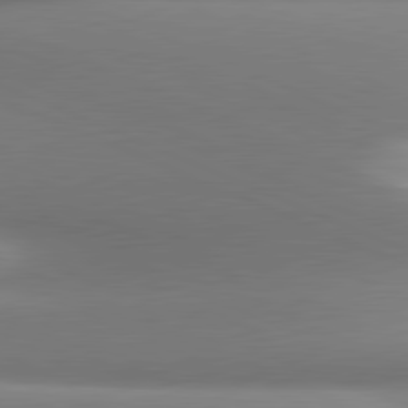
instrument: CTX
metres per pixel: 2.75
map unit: lApd
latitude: 81.3482
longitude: 142.1983
